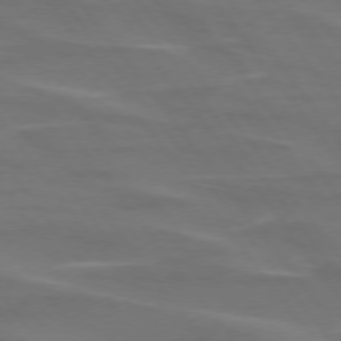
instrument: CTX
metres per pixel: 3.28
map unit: lApd
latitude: 74.7813
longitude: -62.7436
